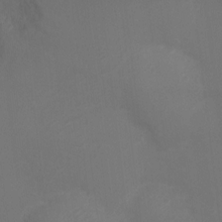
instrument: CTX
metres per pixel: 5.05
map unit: Nhu
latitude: -10.7841
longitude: -33.5749
